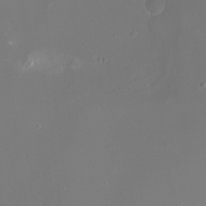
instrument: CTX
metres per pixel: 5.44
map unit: Nhu
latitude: -16.5196
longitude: -57.2914
